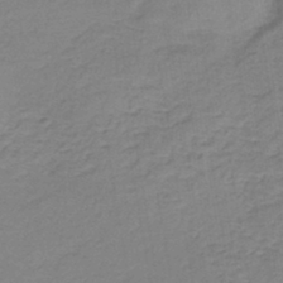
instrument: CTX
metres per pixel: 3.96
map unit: lHb
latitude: -41.6344
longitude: 59.8233
